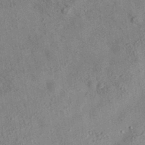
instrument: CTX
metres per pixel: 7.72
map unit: eAb
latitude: 35.2159
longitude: 108.4251
